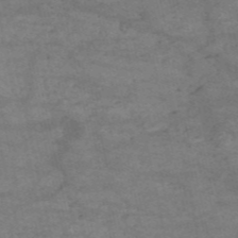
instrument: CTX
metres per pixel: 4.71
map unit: HNb
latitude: -54.6330
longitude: -44.8569
